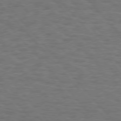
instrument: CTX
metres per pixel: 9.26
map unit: Hpe
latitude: 75.9339
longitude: -138.2711
